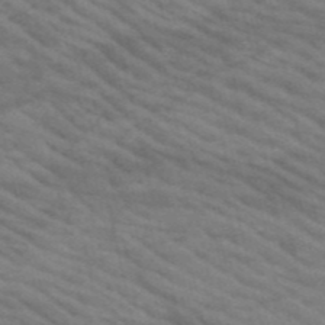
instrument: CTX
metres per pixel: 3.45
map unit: HNb
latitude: -53.4265
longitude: -45.0080
